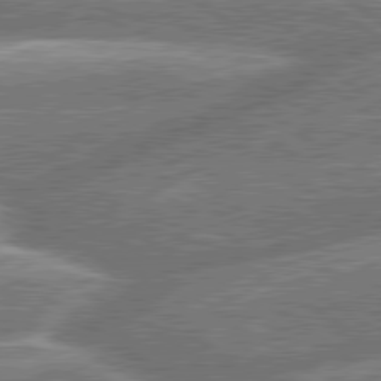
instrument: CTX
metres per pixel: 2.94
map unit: lApd
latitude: 79.8395
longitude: -159.0459
